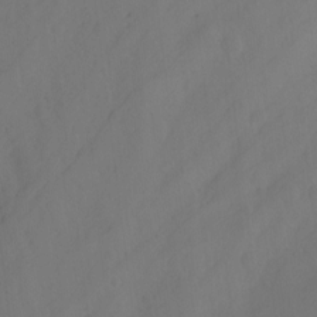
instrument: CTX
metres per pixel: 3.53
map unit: Hto
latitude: -7.7099
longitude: -44.2522
